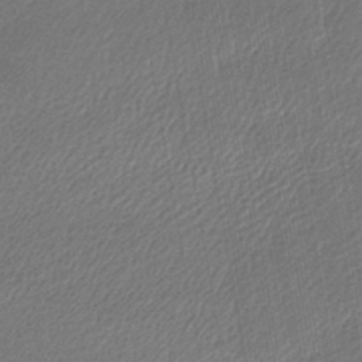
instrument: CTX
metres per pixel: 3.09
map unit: lHb
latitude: -43.8233
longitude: 61.5399
